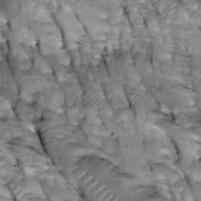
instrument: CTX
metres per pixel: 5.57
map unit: Htu
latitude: -2.3117
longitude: 150.0661
